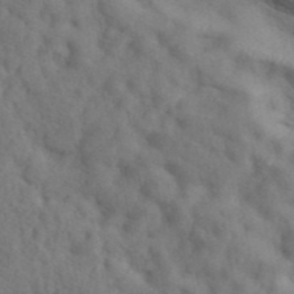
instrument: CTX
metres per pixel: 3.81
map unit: ANa
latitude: 42.4601
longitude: 51.2942
